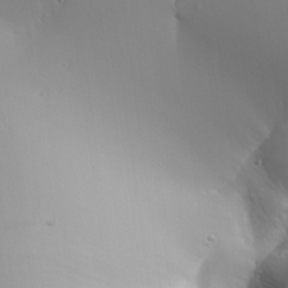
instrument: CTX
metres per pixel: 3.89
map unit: Aa
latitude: 24.6868
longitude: -127.0270
